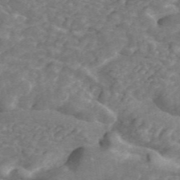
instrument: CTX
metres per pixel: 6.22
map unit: ANa
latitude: 44.5168
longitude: 30.2361
